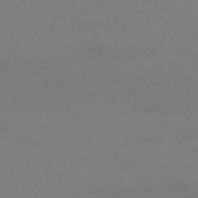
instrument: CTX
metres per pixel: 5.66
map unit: Ap
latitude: -75.4077
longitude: -78.2712
